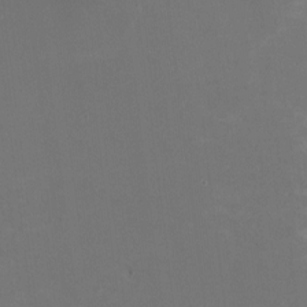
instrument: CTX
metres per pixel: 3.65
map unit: HNhu
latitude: -1.6911
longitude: -3.9339
